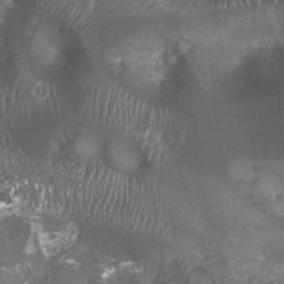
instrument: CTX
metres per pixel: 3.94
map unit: Ht
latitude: 2.5168
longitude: -19.4426
